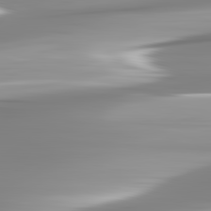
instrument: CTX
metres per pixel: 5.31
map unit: lApd
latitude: 82.9135
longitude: -139.7827
